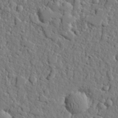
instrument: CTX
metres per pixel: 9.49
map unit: eHh
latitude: 27.0459
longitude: -78.2523
